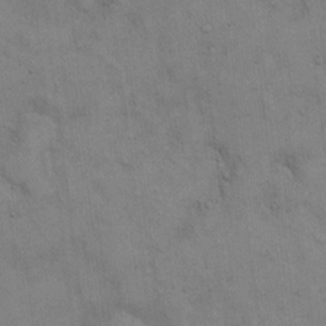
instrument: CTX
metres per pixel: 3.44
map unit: Hto
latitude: 13.7639
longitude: -60.5357
